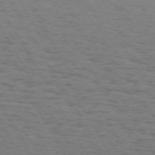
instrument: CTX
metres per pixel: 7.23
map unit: Hpe
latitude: 72.1389
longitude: -123.3482
